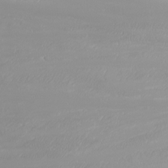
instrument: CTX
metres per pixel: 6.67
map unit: Nhu
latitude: -5.9178
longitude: -79.0837
